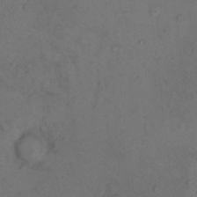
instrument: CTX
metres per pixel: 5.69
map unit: Hto
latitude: 7.5749
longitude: -60.0255
